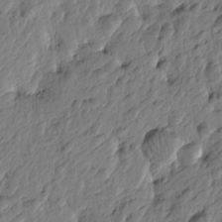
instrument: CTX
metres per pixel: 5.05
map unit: Htu
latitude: -3.1998
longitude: 179.5210
